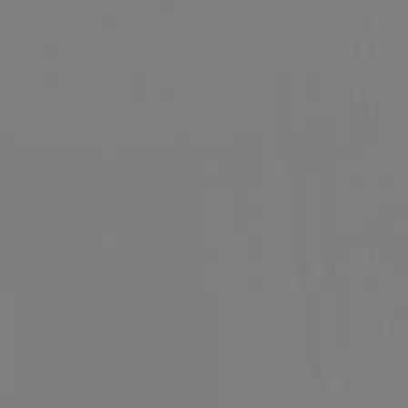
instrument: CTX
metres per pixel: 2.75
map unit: Hto
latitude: -8.2928
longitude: -48.0444
